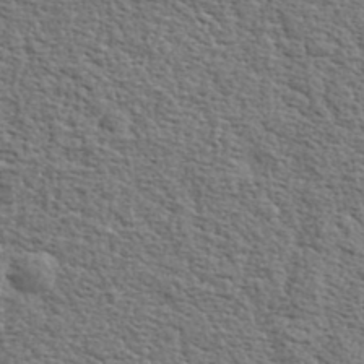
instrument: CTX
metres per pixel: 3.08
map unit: lHvf
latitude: 37.5560
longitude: -88.7058
